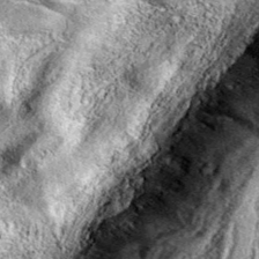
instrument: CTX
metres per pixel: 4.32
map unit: eAb
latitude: 37.1592
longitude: 110.2173
